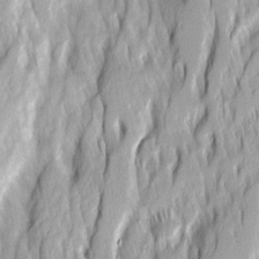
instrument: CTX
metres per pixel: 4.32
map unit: Ave
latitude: 14.7625
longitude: -134.6112
